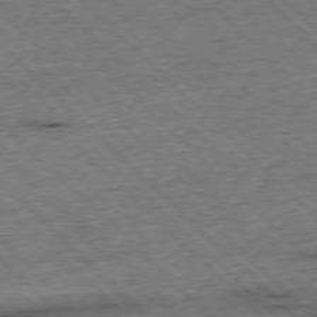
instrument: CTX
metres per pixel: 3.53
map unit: Hpe
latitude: -77.4265
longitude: -15.2537
